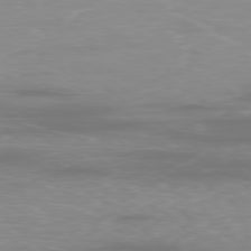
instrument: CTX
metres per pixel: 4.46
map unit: Ap
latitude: -79.1431
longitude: -93.3103
